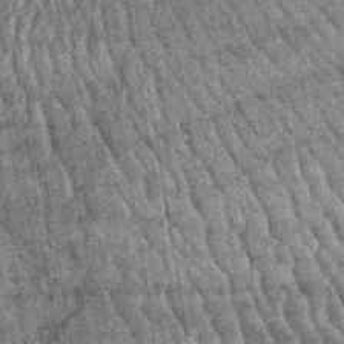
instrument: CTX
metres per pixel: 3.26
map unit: lHb
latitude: -39.8233
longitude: 66.3307
